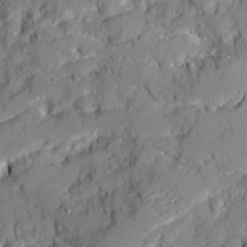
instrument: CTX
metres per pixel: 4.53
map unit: Ave
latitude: 19.1403
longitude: -129.1214
